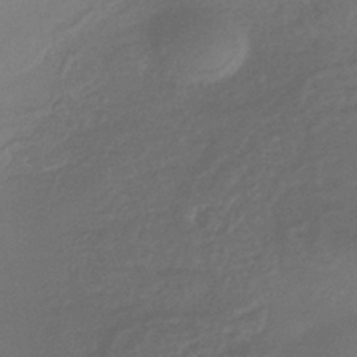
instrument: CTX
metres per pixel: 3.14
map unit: eHb
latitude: -35.8044
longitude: 81.8612
